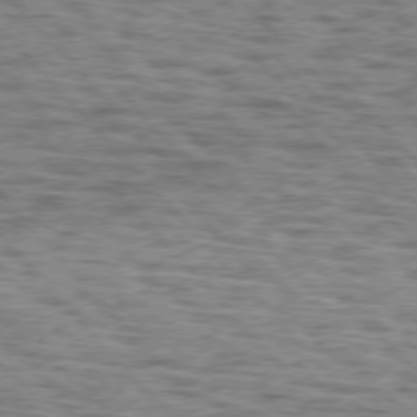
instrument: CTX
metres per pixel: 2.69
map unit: lApd
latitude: 76.1200
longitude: -70.1011
